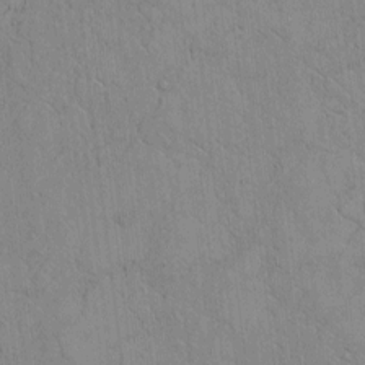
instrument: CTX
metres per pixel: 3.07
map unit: Htu
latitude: -3.9367
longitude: 170.2551
